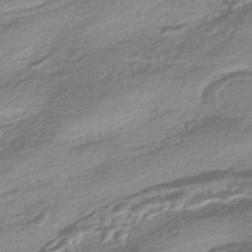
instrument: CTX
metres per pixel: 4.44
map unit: HNhu
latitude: -43.7855
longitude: 93.4265
